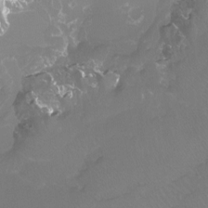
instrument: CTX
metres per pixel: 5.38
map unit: Htu
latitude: -13.0864
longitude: -46.3090
